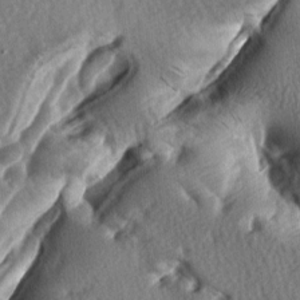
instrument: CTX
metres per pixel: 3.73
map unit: lAa
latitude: -7.9367
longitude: -126.7246
